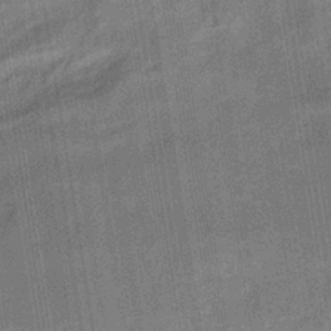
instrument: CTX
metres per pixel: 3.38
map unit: lHb
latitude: -33.7100
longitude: 66.0094
